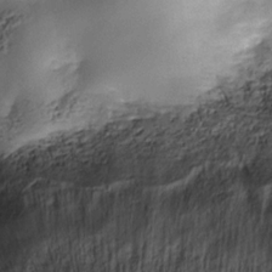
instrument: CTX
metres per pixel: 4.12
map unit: Nhe
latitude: -34.5574
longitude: -143.8395
